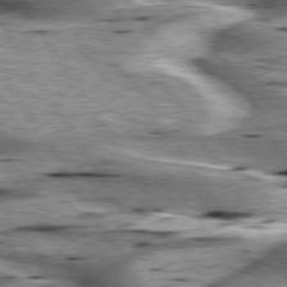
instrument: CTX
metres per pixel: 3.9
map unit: lApd
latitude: 75.9339
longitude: -59.7828
